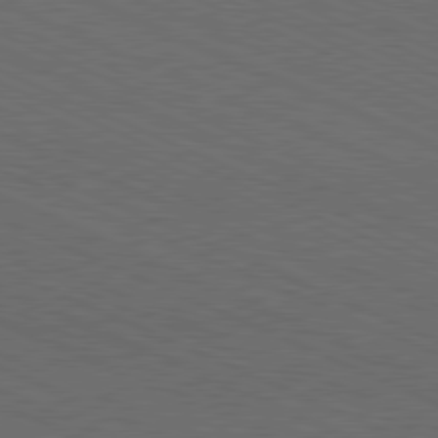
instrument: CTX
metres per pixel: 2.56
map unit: Hpe
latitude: -82.0850
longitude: 19.1242
